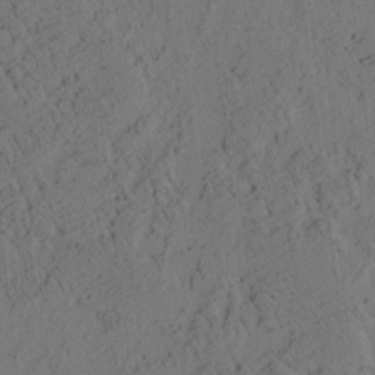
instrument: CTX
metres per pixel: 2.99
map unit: eHh
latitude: 3.1592
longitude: -78.6302
